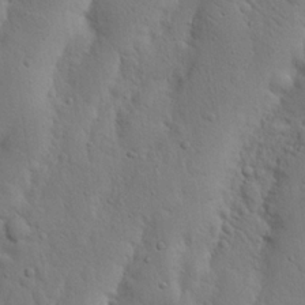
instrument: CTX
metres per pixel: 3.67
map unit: Nhu
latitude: 18.4601
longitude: -75.3860
